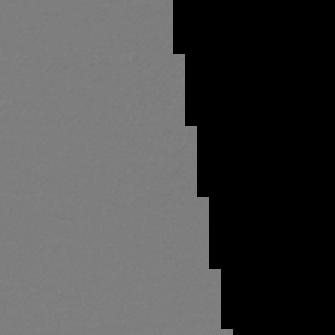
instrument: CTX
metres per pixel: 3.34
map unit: lHb
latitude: -45.9178
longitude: 72.6329
